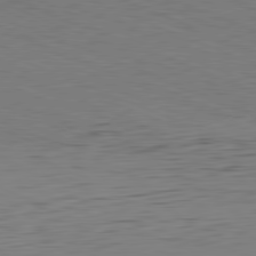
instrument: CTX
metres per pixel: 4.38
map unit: Hpe
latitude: -81.9178
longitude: 16.7652
